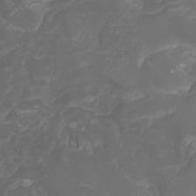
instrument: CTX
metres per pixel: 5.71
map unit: Nhu
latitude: -10.3495
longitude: -75.0458
